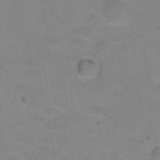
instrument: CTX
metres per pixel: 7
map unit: Hto
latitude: 16.9703
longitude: -39.0647
